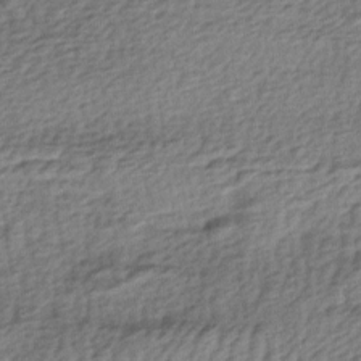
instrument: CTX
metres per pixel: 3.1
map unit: lAa
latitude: -4.6707
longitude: -122.6113
